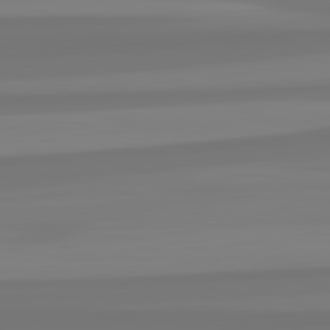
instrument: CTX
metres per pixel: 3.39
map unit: lApd
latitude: 82.5545
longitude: -176.6112
